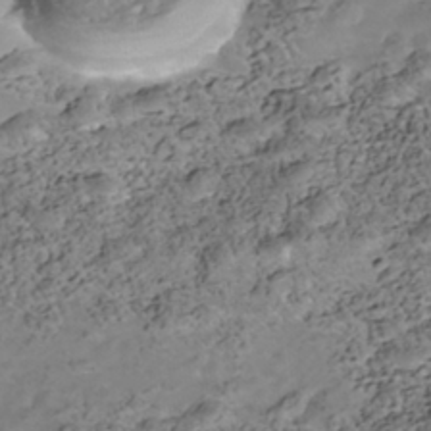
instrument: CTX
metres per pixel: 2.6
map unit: Nhe
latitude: -39.9367
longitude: -116.9136
